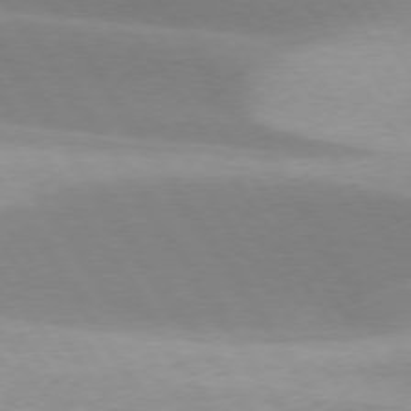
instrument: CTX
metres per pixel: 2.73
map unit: lApd
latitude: 75.5182
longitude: -66.4412
